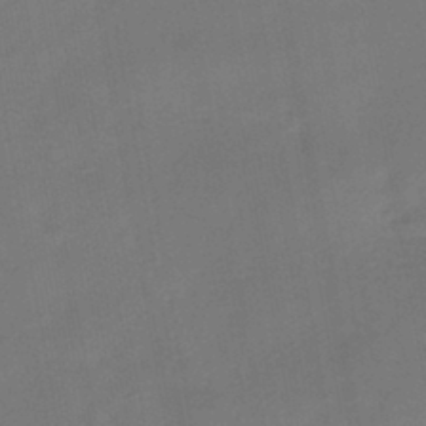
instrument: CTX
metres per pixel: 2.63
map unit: HNhu
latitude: -43.3509
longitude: 91.5777
